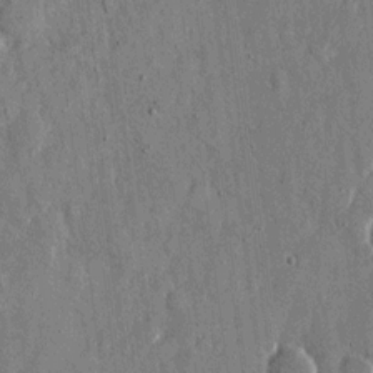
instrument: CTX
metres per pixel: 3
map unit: eHh
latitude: 11.8395
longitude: -69.4804
